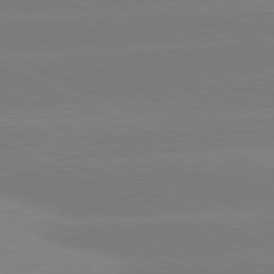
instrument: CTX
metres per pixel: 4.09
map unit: lApd
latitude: 81.2159
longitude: -151.6505
